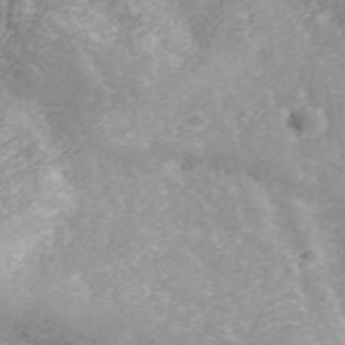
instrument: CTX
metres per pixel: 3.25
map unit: ANa
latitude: 42.5168
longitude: 28.9920
